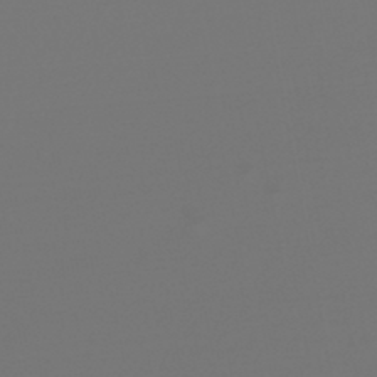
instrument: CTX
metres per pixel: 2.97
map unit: lHb
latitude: -45.5966
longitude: 75.7478
